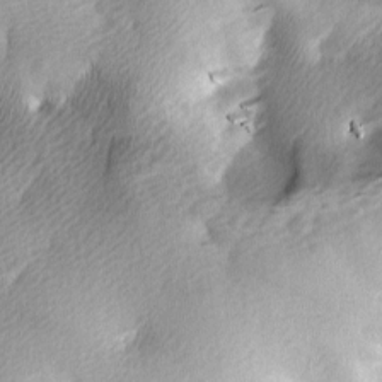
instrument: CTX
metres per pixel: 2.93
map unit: lAa
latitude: -5.4832
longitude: -121.1781
